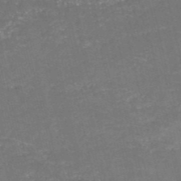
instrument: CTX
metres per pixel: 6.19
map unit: HNb
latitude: -51.0864
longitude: -48.9703
